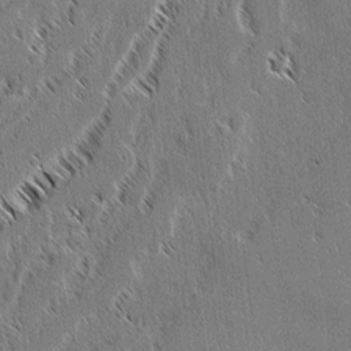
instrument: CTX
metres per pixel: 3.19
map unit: lAvf
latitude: 3.0647
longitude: -106.7435
